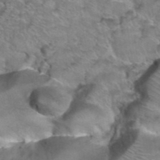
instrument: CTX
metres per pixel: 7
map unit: Hto
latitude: 39.0836
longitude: -44.3278
